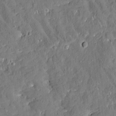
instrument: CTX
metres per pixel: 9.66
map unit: Htu
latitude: -2.9730
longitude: 174.9163
